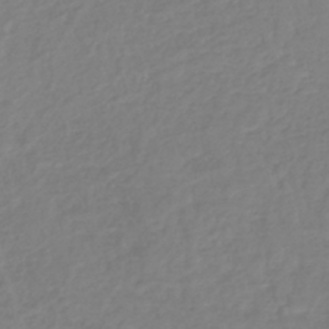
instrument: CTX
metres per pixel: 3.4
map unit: lHb
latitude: -40.6896
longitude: 67.2187
